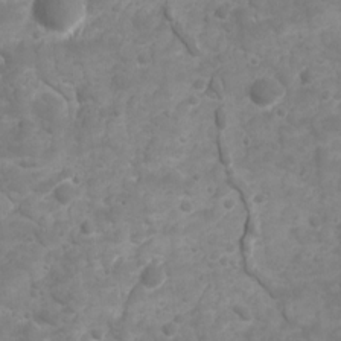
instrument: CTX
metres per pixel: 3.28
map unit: Ave
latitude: 16.8569
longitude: -132.5168
